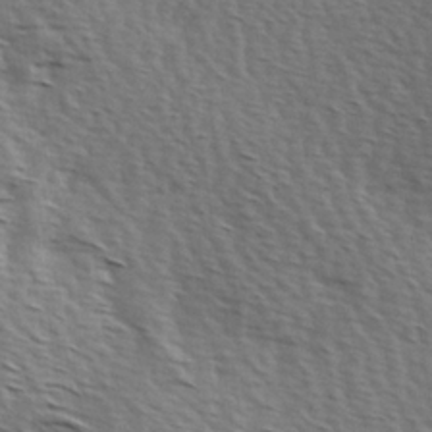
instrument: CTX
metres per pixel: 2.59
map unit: Hve
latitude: 2.8002
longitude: -123.3482
